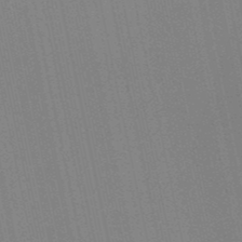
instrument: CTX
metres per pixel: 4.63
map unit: lHb
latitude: -49.3888
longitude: 69.3698
